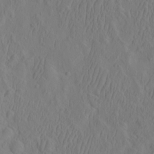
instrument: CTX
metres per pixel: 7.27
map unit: eHh
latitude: -2.6140
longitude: 19.0486
